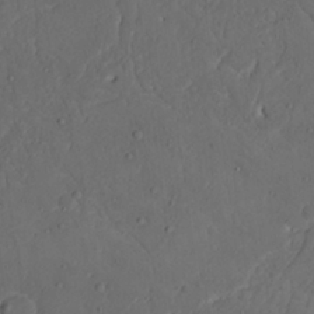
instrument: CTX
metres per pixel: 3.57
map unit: Nhu
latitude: 21.8206
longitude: -71.7072
